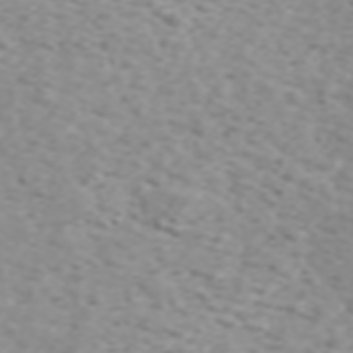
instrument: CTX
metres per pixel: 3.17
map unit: ANa
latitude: 44.1955
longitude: 21.8422
